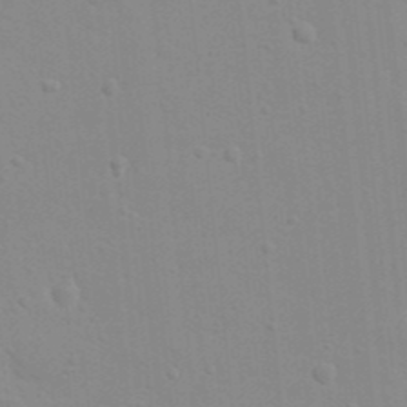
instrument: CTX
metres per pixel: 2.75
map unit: eHh
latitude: 20.8947
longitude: -64.1011
